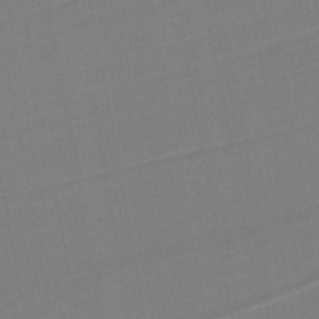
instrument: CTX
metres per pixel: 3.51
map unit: lHb
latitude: -37.8422
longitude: 56.5951
